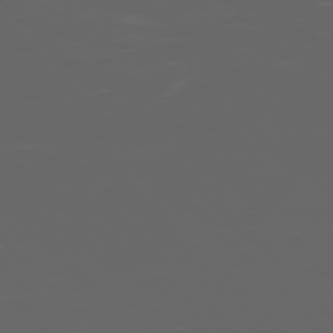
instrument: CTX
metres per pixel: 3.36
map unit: Ap
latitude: -76.3495
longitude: -75.1403
